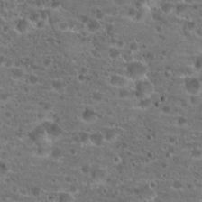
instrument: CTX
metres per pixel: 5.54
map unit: Hto
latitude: 19.1403
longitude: -41.2159
